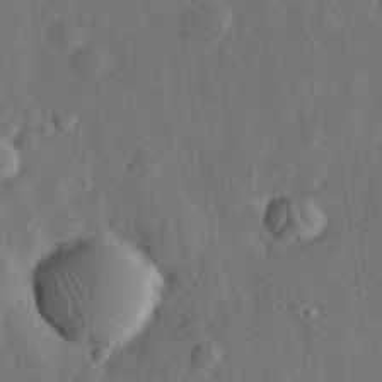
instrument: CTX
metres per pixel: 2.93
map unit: eHh
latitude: 31.1970
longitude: -78.2334
